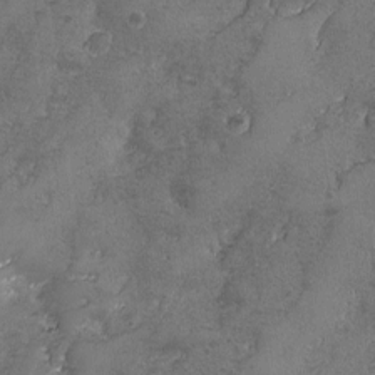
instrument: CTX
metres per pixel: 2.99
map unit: Ave
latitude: -7.8800
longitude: -118.9702
